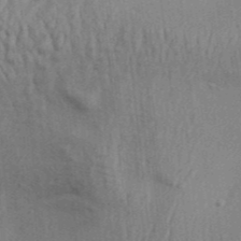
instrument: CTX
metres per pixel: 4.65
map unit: Aa
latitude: 31.5749
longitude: -135.2348
